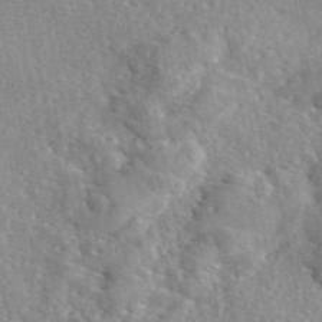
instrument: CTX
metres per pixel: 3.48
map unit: eAb
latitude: 46.1578
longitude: 111.8800
